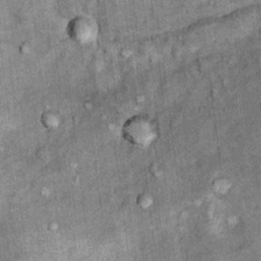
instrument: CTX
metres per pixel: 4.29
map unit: Ht
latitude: 9.3104
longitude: -37.8772
